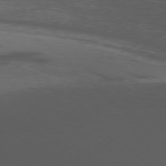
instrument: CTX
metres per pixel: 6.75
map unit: Ap
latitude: -76.2739
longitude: -67.6127
